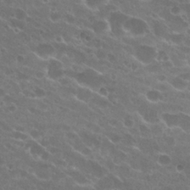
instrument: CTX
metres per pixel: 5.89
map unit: Hto
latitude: 25.1592
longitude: -37.0459
